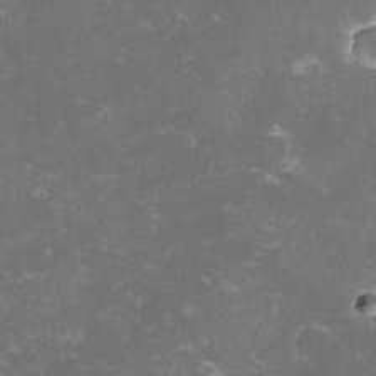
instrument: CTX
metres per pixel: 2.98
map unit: lHvf
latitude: -13.4077
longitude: -99.0458
